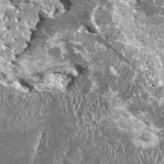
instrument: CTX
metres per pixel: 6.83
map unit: HNhu
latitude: 0.7246
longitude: 6.4629
